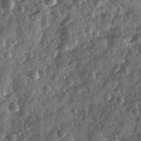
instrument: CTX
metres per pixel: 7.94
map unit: Ave
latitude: 11.1592
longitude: -103.1592
